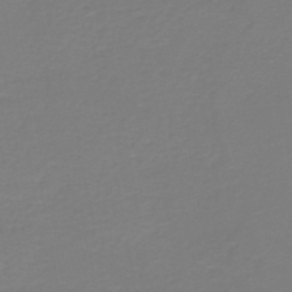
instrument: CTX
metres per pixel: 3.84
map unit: HNb
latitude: -45.7856
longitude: 53.5210
